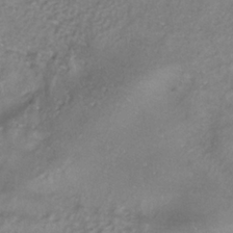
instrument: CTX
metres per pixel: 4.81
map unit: ANa
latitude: -37.5021
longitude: 94.3684
